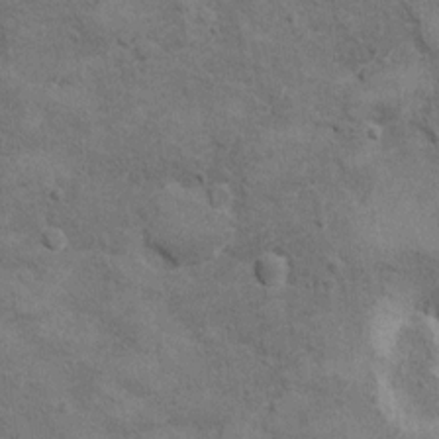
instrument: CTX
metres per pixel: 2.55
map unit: Hto
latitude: 9.9906
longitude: -36.8758
